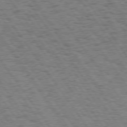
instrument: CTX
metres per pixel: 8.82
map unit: Hpe
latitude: 74.2900
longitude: -134.5357
